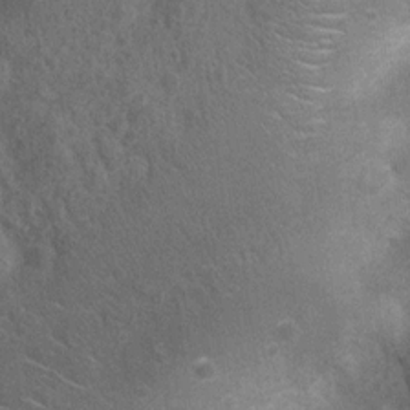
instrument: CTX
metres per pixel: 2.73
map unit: Nhu
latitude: 7.2348
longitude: -22.7435
